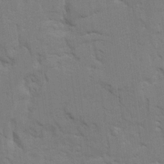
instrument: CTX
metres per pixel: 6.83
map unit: Ave
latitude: 23.1592
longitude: -130.4412
